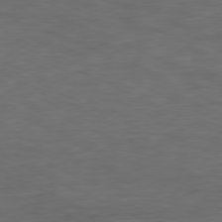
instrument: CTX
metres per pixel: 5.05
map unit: Ap
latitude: -77.1053
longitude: -75.8205
